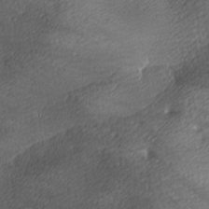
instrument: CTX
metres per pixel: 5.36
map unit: lAa
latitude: -9.6722
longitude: -125.0080
